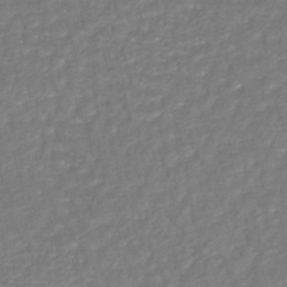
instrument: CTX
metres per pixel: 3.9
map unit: HNhu
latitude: -46.5951
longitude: 103.5966
